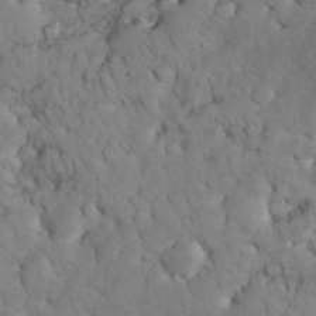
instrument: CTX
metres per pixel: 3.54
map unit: eHh
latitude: 32.8947
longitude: -65.9150
